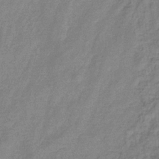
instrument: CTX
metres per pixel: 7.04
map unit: eHb
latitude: -33.3321
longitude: 75.1809
